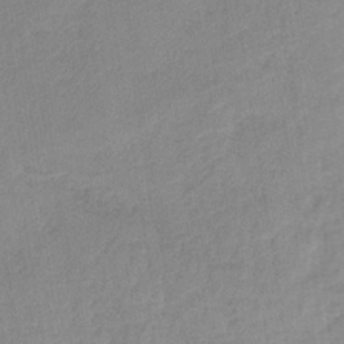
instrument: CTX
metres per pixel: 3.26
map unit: HNb
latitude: -34.5196
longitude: 59.5966
